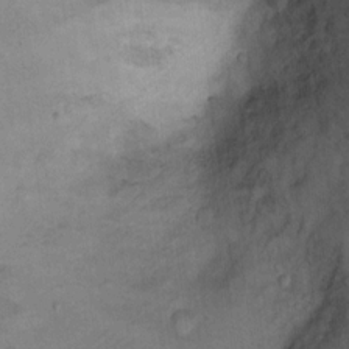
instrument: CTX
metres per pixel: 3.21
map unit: Ht
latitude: 8.5924
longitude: -35.9150
